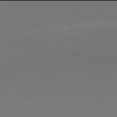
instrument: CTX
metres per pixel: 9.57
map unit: Hpe
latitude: -82.0094
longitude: 7.1809
